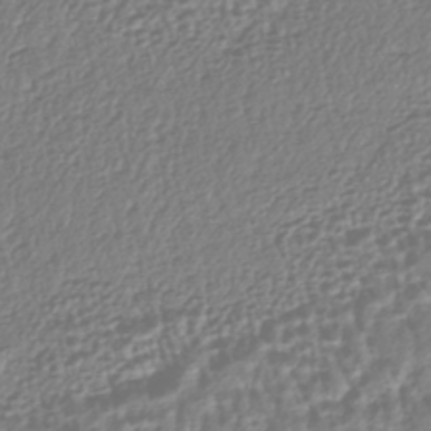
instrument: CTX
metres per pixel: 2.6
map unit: HNhu
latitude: -43.9367
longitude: 106.5196
